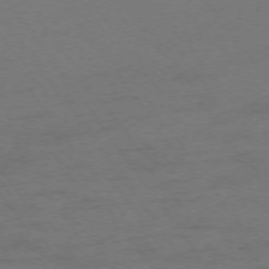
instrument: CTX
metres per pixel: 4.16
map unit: Ap
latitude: -74.9920
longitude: -73.7639
